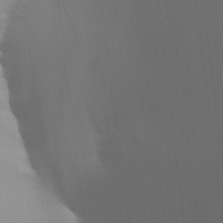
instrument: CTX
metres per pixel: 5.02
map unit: Aa
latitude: 26.8569
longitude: -131.3293
